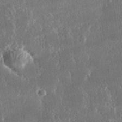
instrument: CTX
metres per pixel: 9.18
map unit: lHvf
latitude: 31.6316
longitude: -91.6883
